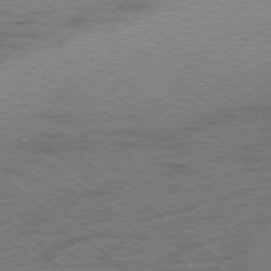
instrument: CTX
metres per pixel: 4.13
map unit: Hpe
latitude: -78.9352
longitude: -15.9151
